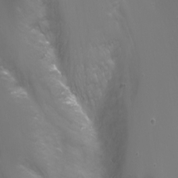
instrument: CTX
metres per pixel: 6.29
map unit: Nhu
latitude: -6.7652
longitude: -76.2333
